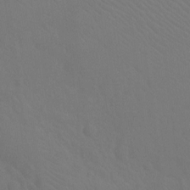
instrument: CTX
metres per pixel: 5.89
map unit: Ht
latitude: -9.2565
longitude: -38.4601
